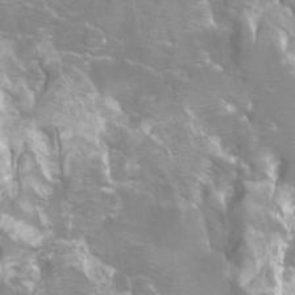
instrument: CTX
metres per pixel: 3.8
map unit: Htu
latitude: -7.3131
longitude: -48.2145
